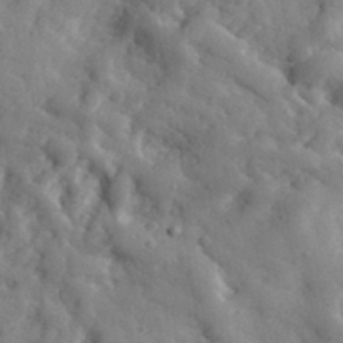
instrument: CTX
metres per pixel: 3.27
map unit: eHh
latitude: 33.6694
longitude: -78.1578
